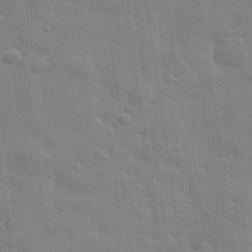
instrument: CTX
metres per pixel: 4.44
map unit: eHh
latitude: 28.7435
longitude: -76.5356
